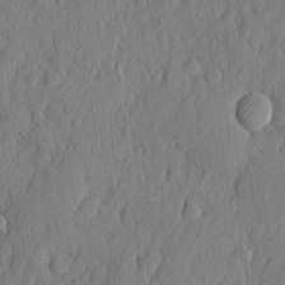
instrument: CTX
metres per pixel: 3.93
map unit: eHh
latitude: 6.7435
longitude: -73.7261
